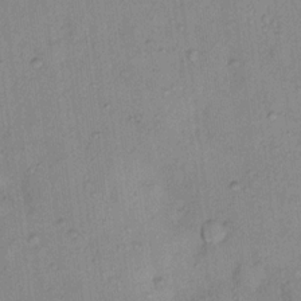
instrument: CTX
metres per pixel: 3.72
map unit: Ht
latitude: 13.1214
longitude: -40.2522
